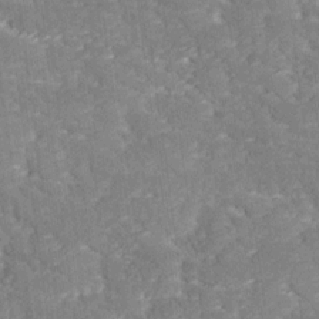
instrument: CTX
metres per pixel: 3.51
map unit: Ave
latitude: 17.4993
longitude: -135.3481
